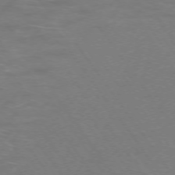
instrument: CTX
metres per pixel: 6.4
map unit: Ap
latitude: -74.5574
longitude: -75.4426
